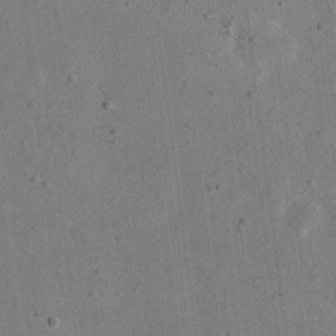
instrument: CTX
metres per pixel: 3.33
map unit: eHh
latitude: 18.4412
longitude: -71.1214
